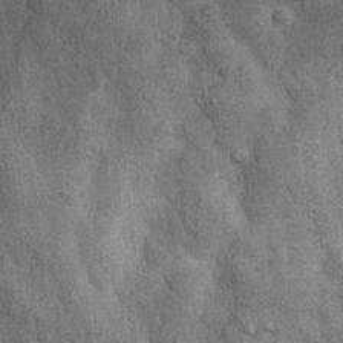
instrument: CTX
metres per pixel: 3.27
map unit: Nhu
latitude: 6.4223
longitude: -23.9339
